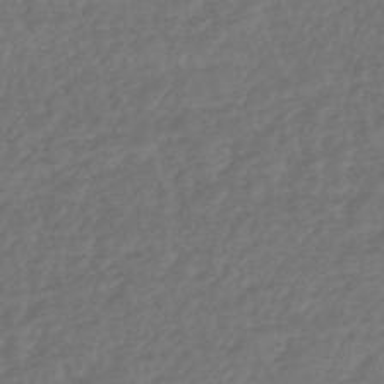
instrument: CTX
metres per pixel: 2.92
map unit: HNhu
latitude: -47.9556
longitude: 96.9920
